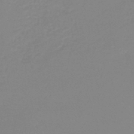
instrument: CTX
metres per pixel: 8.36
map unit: lHb
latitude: -44.1417
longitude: 54.6708
